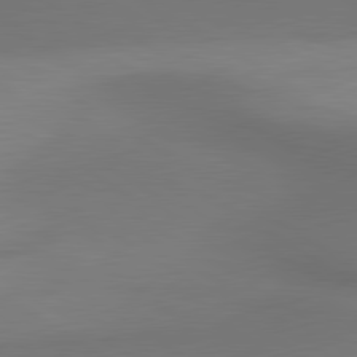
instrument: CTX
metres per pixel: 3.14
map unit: lApd
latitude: 80.7246
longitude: 160.7274
